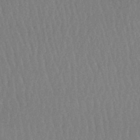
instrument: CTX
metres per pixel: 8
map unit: lHb
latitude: -48.2173
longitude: 71.2565
